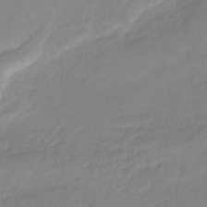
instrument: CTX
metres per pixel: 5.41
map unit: HNb
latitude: -31.8611
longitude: 63.6344
